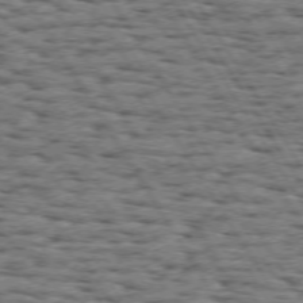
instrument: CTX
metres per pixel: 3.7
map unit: Hpe
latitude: 72.3468
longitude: -122.7057
